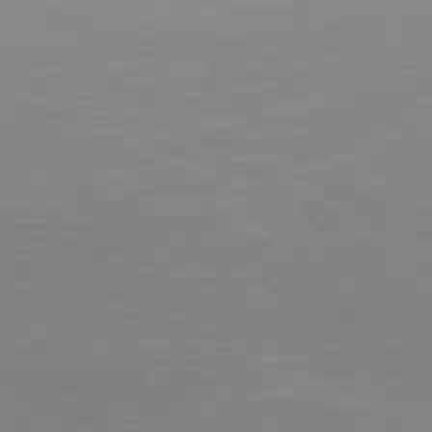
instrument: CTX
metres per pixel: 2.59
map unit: Hpe
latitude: 78.2901
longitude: -125.0836
